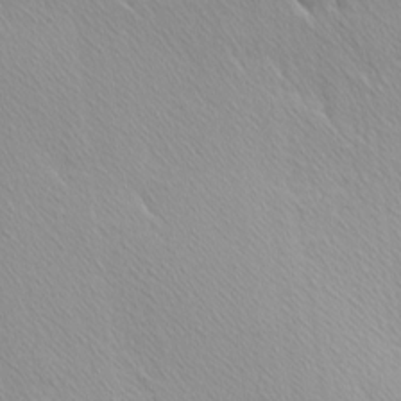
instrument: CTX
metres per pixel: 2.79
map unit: Hve
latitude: 12.0633
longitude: -90.2145
